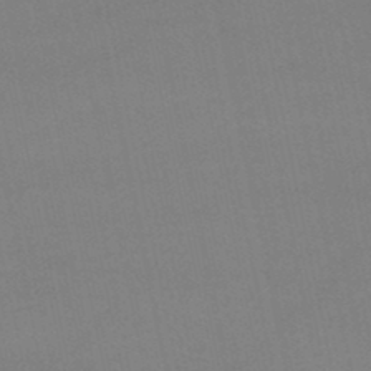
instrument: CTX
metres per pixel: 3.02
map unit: lHb
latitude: -45.5777
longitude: 58.6707
